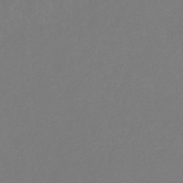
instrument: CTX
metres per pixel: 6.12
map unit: eHb
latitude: -29.6911
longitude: 66.2928
